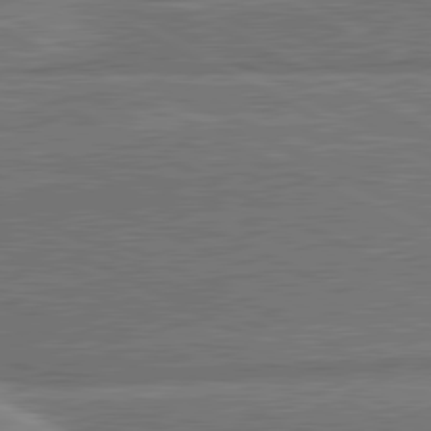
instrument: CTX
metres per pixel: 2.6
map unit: lApd
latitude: 81.1592
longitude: 141.5777
